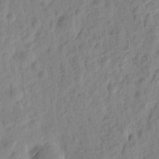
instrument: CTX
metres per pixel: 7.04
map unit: eHh
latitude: 9.2726
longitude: -74.2145
